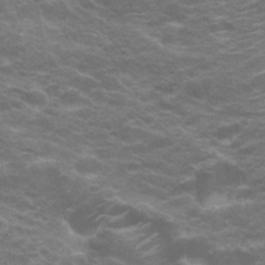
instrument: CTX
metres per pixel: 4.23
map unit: Hto
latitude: 20.4223
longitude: -37.9339
